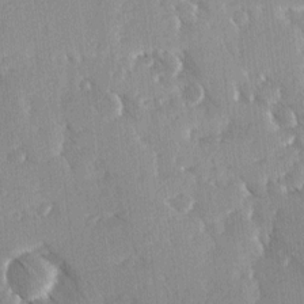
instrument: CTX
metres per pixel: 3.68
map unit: Ave
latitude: 8.2712
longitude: -104.6113
